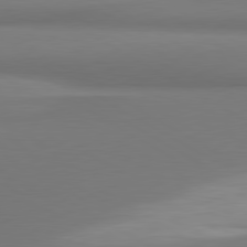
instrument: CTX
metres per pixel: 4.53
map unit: lApd
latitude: 80.2711
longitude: 174.3495
